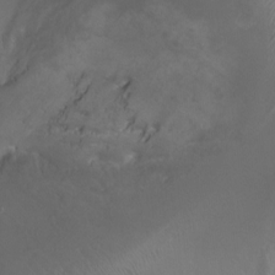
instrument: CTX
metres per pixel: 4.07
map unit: Ht
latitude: -1.6911
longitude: -18.8569
